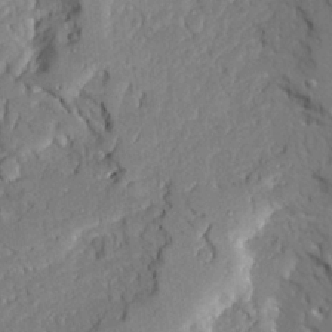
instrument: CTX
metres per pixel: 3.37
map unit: Ave
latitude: 23.3671
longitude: -129.8961
